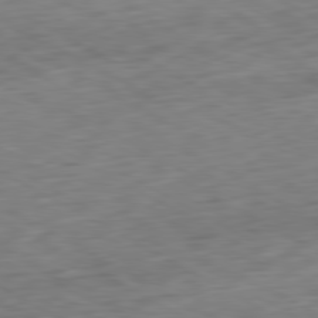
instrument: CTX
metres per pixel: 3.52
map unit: Ap
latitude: -80.8408
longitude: -71.3481
